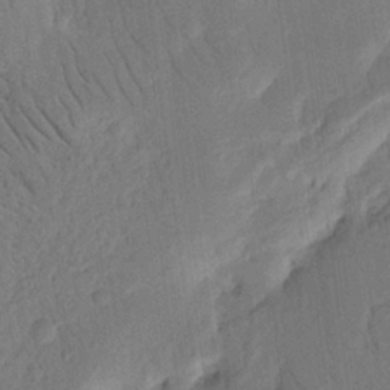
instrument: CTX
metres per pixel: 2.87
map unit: Nhu
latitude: 15.8395
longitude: -75.5560
